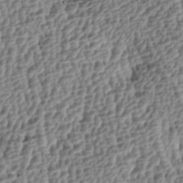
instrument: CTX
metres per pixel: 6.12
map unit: lAa
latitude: -4.4440
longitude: -122.3089
